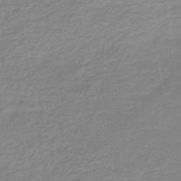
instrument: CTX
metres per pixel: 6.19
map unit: HNb
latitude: -49.0109
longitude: -39.6694
